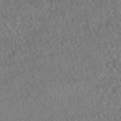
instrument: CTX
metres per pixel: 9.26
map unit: HNhu
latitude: -48.0850
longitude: 102.2362
